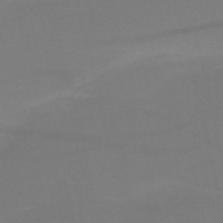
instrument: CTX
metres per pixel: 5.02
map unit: HNb
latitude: -51.6722
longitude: -46.1389
